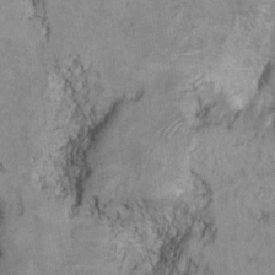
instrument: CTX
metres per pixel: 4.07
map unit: Ht
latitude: 9.1970
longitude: -31.9339
